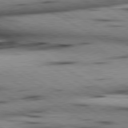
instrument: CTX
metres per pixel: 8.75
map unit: lApd
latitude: 80.0633
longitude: 162.4251
